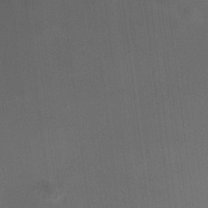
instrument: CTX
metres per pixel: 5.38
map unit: HNhu
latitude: 8.5924
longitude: 9.5399
